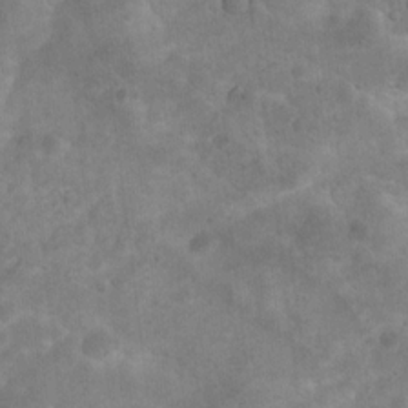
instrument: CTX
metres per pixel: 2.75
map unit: Nhu
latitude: 8.6869
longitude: -22.2522
